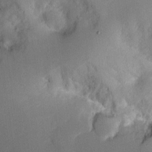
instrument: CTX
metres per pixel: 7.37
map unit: eHh
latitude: 4.6113
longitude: -71.5182
